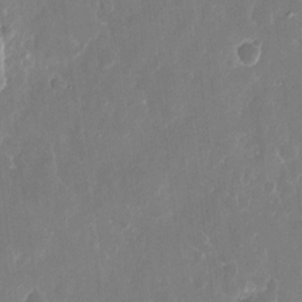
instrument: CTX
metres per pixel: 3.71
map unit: eHh
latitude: 10.2712
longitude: -71.5182
